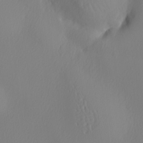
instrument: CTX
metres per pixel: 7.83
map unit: lHvf
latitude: 22.7057
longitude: 141.6911
